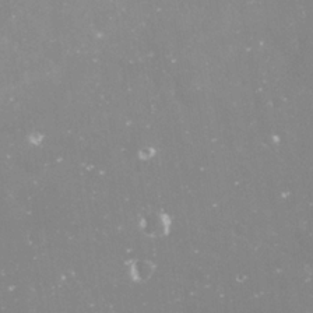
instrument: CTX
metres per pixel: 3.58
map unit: Nve
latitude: -17.7100
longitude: -59.2159
